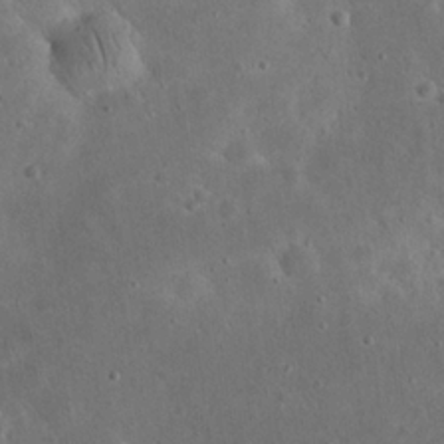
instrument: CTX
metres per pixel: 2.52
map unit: eHh
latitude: 24.1199
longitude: -66.9324
